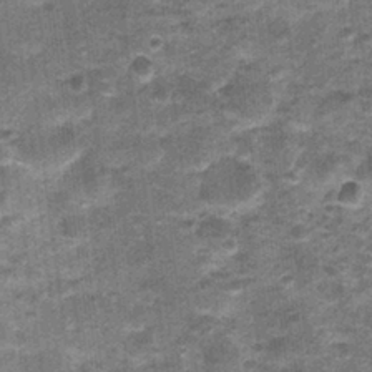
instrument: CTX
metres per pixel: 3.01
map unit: Nhu
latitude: 1.3103
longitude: -17.2725
